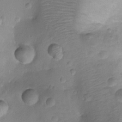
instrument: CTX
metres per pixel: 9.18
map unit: Ht
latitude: -7.8233
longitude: -21.3671
